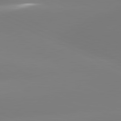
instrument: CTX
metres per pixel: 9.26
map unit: lApd
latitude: 81.6505
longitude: -165.0269
